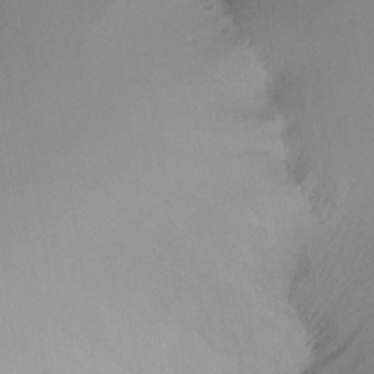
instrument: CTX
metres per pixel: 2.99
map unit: Ht
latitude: -15.4455
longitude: -45.9717
